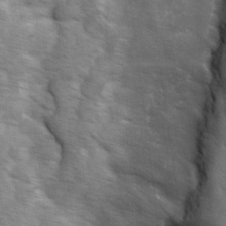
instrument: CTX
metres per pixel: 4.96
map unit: Ave
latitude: 0.7435
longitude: -111.8395
